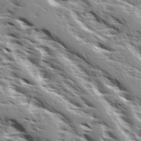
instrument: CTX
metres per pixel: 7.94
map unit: Ave
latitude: 16.8380
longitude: -129.6127
